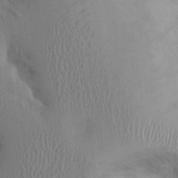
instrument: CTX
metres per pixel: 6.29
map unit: Ht
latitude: 0.1955
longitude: -13.2726
